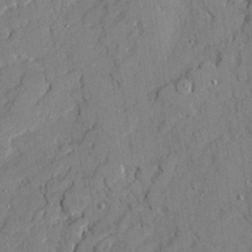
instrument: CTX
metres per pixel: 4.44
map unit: Ave
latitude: 21.4427
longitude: -129.5371
